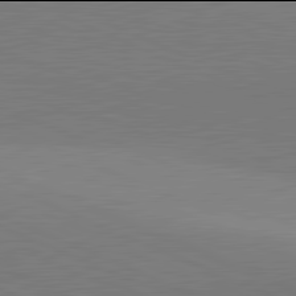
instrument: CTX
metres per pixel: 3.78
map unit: lApd
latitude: 81.9906
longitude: 138.7841
